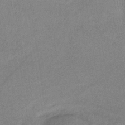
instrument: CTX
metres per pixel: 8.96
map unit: HNb
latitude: -32.4629
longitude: 63.4076
